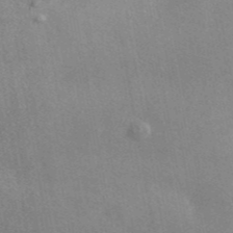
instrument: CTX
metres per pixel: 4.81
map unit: ANa
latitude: 44.2900
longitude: 47.8422
